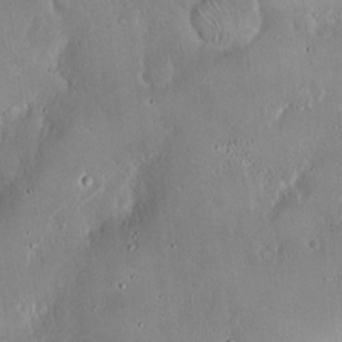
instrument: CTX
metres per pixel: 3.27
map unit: Hto
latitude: 16.7813
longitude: -59.4804
